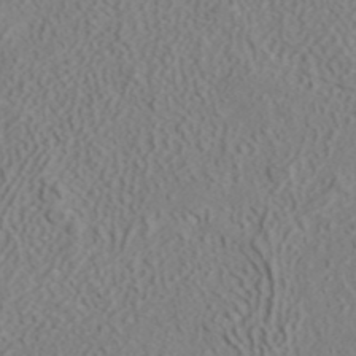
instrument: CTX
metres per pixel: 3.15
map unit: ANa
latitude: 41.4048
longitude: 28.3873
